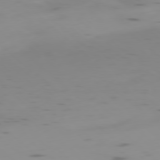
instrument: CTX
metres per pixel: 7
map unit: Ap
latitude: -78.1039
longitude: -64.4223
